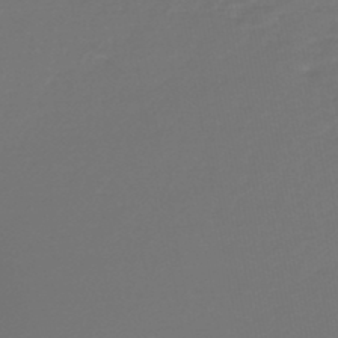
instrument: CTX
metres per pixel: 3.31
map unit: lHb
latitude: -47.0864
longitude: 62.6140
